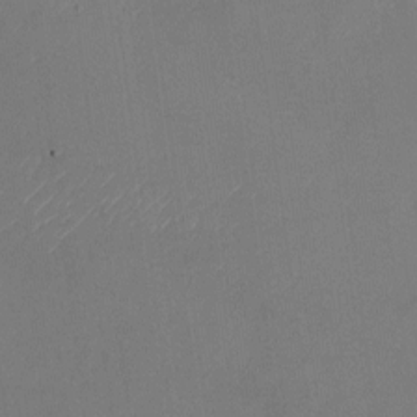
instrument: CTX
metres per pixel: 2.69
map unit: Nhu
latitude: -23.7478
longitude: -70.8002
